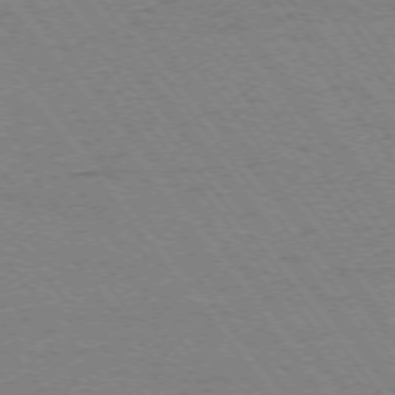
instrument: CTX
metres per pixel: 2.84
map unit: Ap
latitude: -74.9920
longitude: -82.0633
